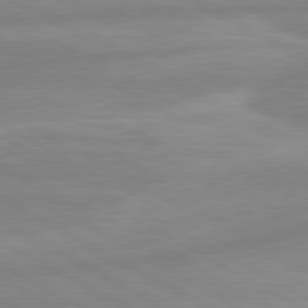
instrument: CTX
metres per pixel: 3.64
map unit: lApd
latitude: 80.4790
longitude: -168.4979
